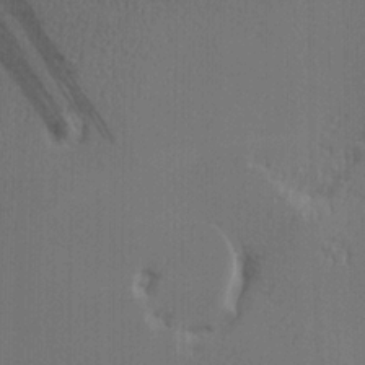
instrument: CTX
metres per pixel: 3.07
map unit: Hve
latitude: 3.2915
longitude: -121.6694
